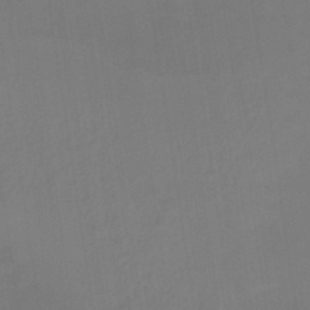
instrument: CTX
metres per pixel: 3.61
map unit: HNb
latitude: -44.5763
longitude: -37.3860
